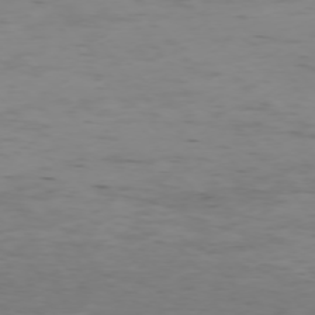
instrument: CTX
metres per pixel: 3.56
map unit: Ap
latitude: -75.3132
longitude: -79.3671
